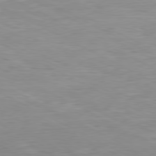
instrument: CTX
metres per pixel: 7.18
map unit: Ap
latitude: -81.0109
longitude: -95.6883
